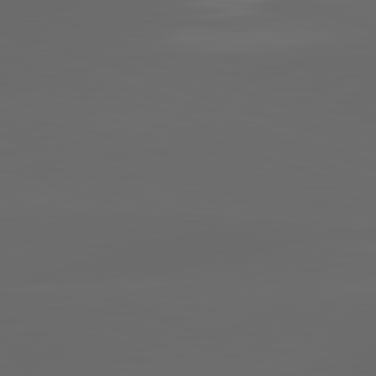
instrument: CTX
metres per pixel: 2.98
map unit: lApd
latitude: 82.9513
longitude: -135.8394
